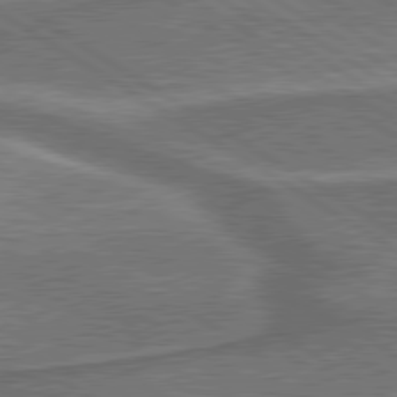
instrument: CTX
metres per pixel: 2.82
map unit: lApd
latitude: 79.9150
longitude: 172.4062
